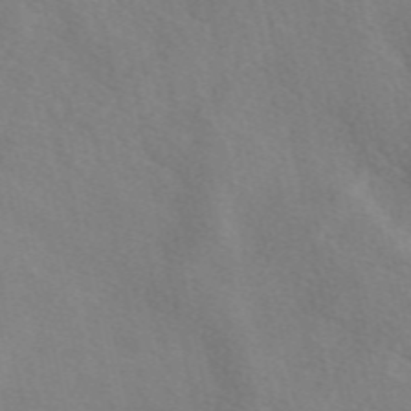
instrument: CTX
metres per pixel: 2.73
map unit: eAb
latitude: 49.7450
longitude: 118.2173
